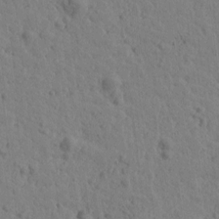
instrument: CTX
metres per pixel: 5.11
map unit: Htu
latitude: -1.5399
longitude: -175.7450
